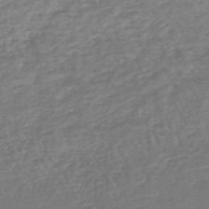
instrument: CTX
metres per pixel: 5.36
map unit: lHb
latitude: -46.1983
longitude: 73.4832
